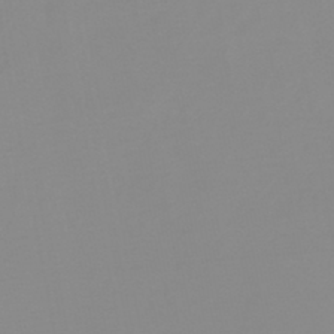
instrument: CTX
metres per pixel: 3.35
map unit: lHb
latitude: -44.0472
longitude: 55.3132
